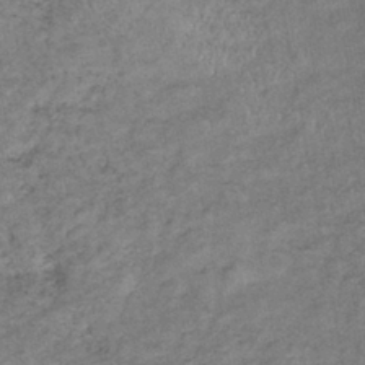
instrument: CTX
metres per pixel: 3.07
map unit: eHb
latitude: -39.2754
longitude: 76.3306
